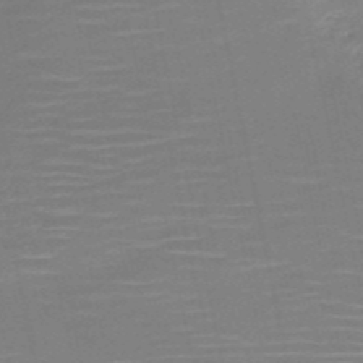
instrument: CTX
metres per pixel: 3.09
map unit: HNb
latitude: -51.3699
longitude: -47.7639
